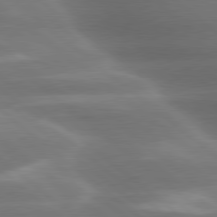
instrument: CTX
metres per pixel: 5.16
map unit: lApd
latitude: 79.5938
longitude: -117.4804
